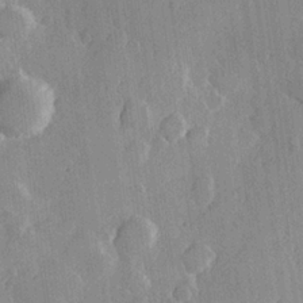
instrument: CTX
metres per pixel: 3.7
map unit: Hve
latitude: 23.1781
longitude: 148.1795
